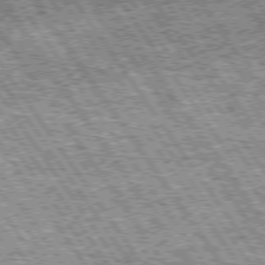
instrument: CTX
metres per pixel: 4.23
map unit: Hpe
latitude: 74.6679
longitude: -154.0255
